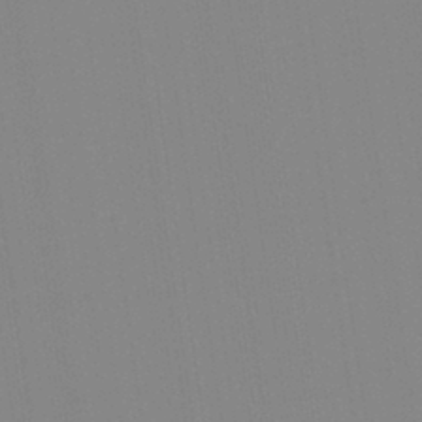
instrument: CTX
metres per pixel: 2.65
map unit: Aa
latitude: 32.7624
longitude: -142.6680
